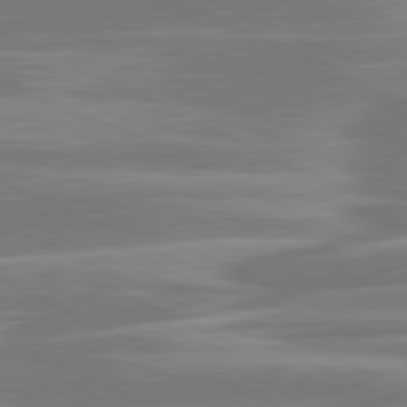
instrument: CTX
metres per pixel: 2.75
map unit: lApd
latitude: 81.2915
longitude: -130.5924
